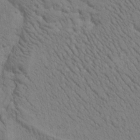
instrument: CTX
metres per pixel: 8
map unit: Htu
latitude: -0.8597
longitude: 174.1038
